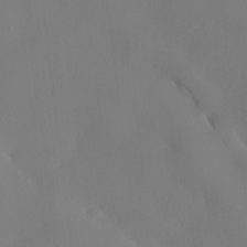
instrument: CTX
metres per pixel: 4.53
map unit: lHvf
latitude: 22.4601
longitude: 141.5210
